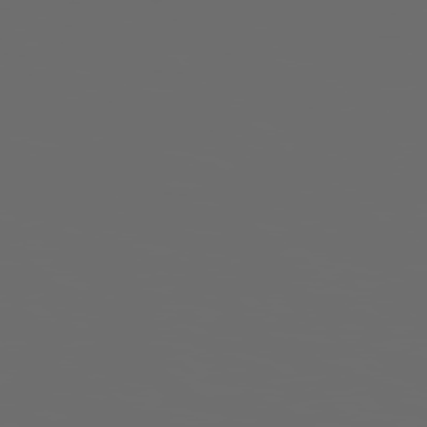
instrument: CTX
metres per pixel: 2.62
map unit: Hpe
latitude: 78.2145
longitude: 176.6141
